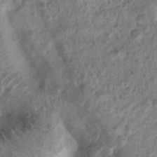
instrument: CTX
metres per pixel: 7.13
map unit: Nhu
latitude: 8.0633
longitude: -22.0633
